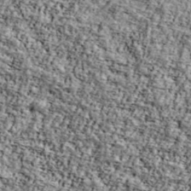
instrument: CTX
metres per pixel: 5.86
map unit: Ave
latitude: 42.7435
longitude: -110.7435
